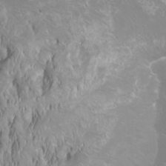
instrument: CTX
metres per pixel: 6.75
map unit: Htu
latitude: -0.5196
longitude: -77.7071
